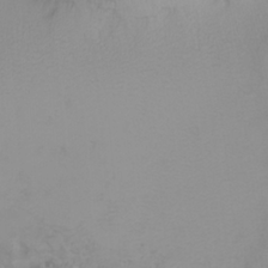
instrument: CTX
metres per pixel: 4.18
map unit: Nhu
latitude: -4.3873
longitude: -90.2711
